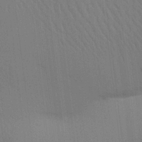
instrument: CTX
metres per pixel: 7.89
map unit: Aa
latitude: 24.8569
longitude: -133.3293
